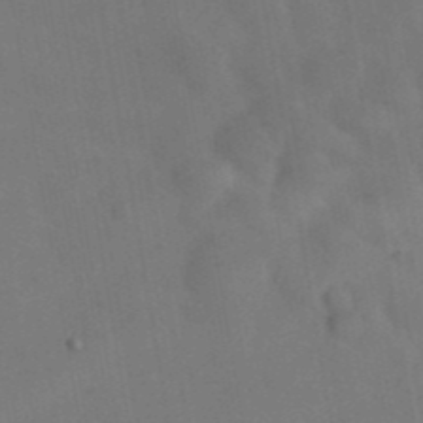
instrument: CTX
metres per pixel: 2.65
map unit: Nhu
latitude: 26.8380
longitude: -70.2144
